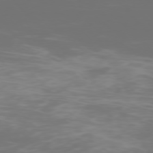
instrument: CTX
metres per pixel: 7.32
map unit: Ap
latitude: -77.1431
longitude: -73.9151
